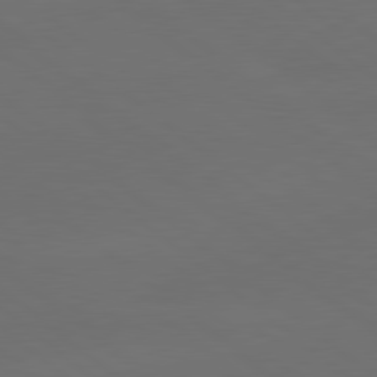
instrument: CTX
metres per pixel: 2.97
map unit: lApd
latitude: 80.0822
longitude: -115.5749
